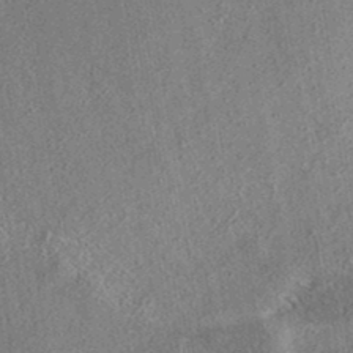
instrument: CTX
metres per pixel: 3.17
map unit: eAb
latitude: 37.2159
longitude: 112.2173
